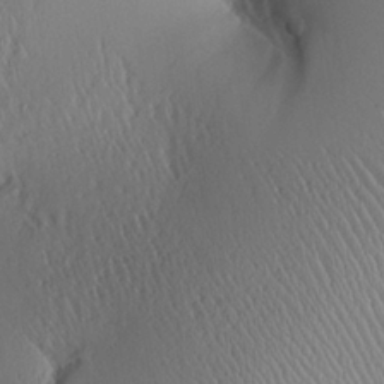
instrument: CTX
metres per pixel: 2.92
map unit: Aa
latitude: 26.1767
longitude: -133.5560
